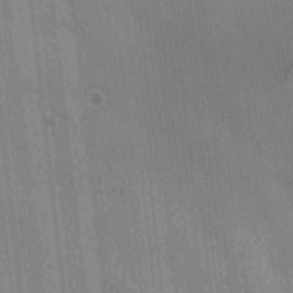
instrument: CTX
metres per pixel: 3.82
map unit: Ave
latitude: -10.0283
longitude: -122.8947
